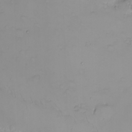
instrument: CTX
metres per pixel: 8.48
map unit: eHh
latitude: -9.7100
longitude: -67.1214
